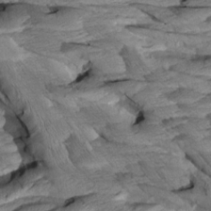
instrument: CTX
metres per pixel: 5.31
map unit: Aa
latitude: 8.1578
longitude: -133.7450
